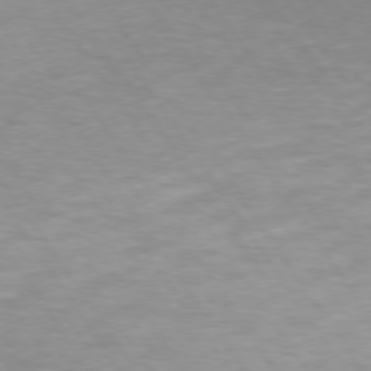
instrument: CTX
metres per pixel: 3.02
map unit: lApd
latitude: 74.1767
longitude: -54.3467
